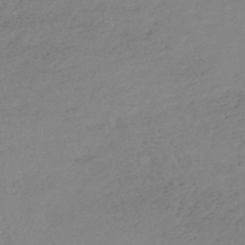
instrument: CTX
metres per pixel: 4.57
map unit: HNb
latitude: -46.1605
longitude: -35.3103
